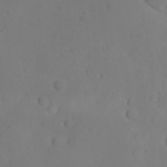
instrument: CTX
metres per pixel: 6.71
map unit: Ave
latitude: -9.7855
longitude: -121.4238
